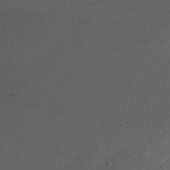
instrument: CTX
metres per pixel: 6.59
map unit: Nhu
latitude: -9.4454
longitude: -46.9136
